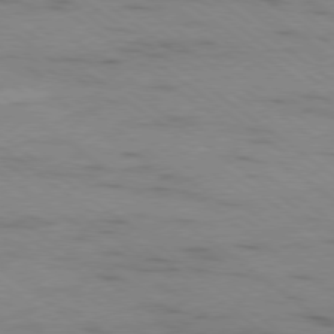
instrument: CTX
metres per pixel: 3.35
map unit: Ap
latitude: -79.4265
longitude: -100.1956
